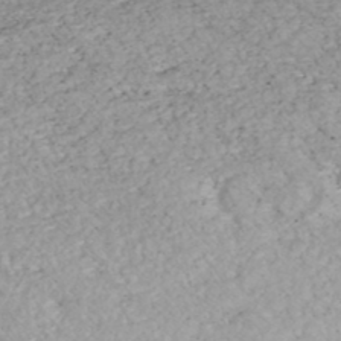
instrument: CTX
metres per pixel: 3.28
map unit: HNhu
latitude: -48.1228
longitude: 100.2550
